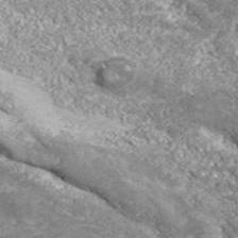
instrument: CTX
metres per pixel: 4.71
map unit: eHh
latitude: 42.9325
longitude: -90.0255
